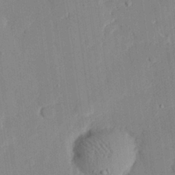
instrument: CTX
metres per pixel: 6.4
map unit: eHh
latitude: 28.1200
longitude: -81.8772
